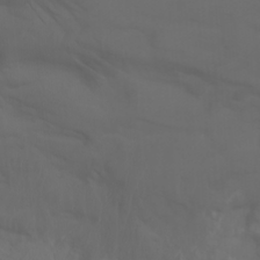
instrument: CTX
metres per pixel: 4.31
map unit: Aa
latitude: -7.5588
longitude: -80.3089
